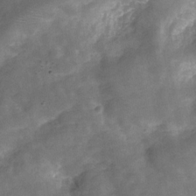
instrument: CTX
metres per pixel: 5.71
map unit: Hve
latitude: -29.6344
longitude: 92.7085
